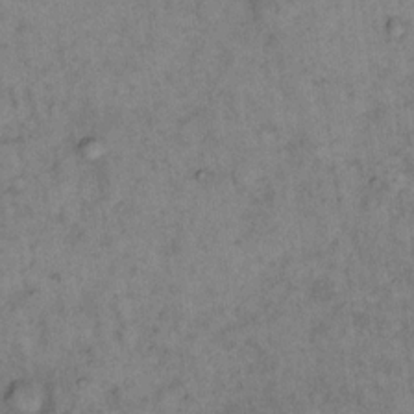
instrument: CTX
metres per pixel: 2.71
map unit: eHh
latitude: 14.5168
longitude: -64.8569
